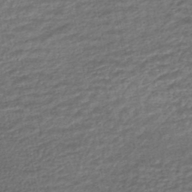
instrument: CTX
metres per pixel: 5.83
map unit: HNhu
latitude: -46.3684
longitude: 102.7274
